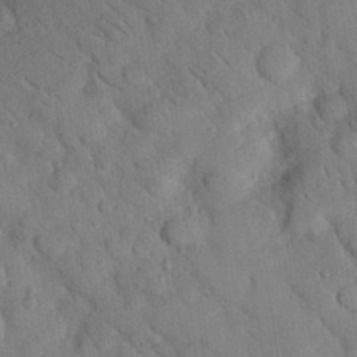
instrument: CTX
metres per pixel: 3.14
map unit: eHh
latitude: 27.3293
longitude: -80.2711
